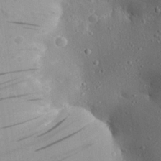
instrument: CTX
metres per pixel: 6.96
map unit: Aa
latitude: 28.5546
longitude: -131.5372
